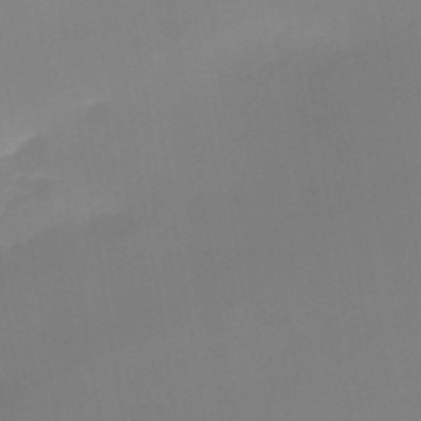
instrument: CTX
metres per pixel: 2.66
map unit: lHb
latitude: -48.4818
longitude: 67.5588
